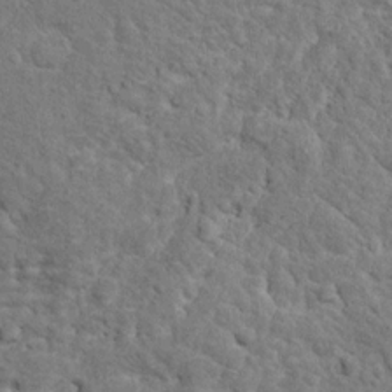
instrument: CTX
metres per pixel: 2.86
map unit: Hto
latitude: 11.0270
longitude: -37.0458
